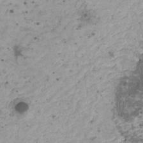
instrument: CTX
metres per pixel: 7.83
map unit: HNhu
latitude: -0.4629
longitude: 3.3320
